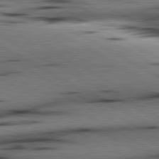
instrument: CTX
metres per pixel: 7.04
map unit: lApd
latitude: 80.4223
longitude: 162.1228
